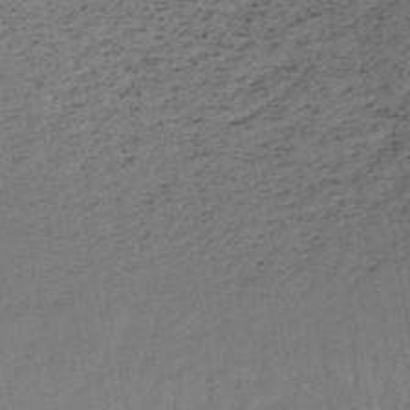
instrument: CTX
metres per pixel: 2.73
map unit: HNb
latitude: -48.7652
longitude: -50.3089
